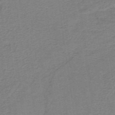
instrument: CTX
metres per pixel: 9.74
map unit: lHb
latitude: -40.7652
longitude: 54.3495
